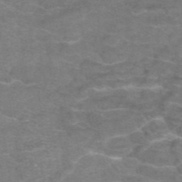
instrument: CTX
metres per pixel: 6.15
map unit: eAb
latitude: 46.9514
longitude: 102.1417
